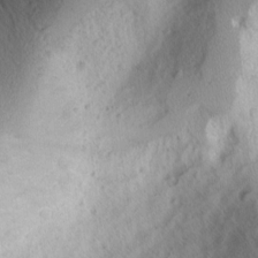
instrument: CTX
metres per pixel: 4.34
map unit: Nhu
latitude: -1.8423
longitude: -73.8206
